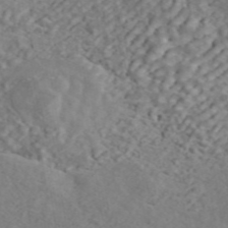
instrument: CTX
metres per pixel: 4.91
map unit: ANa
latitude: 44.9702
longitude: 21.2565
